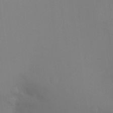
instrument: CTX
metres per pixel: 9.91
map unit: Ht
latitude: -5.5966
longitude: -28.7624
